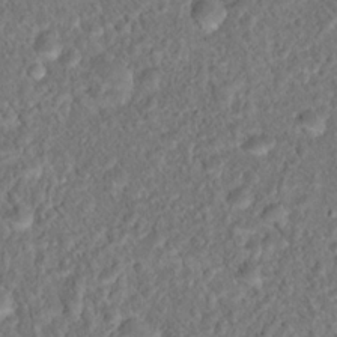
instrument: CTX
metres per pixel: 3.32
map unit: Hto
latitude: 17.0647
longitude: -37.4993
